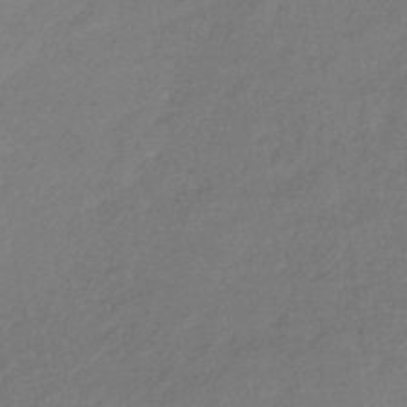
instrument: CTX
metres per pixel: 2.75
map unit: lHb
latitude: -35.7289
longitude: 69.0108
